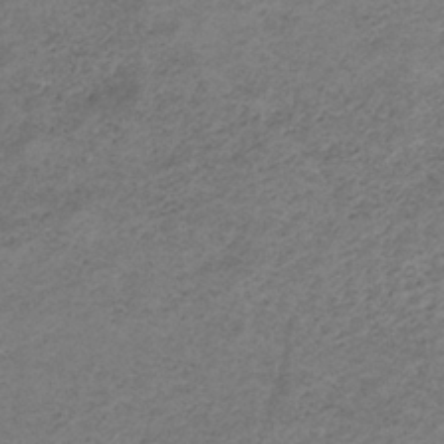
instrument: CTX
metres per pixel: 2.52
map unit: HNb
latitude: -32.7086
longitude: 61.3510
